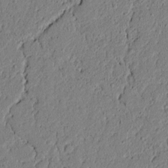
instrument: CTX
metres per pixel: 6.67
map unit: lAvf
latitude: 5.6316
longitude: 167.2187
